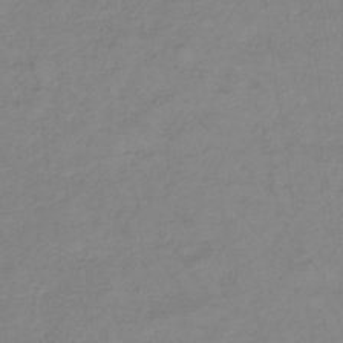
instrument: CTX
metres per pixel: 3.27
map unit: lHb
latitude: -35.3888
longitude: 72.3117
